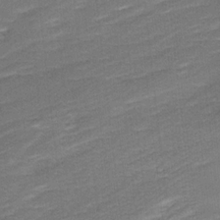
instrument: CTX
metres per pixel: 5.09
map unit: Ave
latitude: 17.0270
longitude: -137.2159
